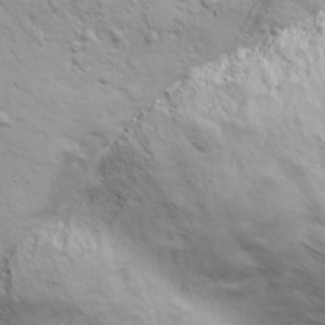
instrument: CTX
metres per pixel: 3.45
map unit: Ave
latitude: 18.5356
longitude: -133.8017
